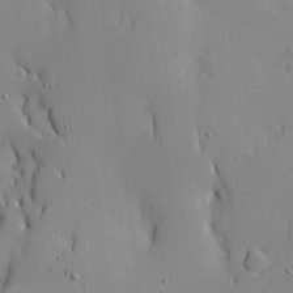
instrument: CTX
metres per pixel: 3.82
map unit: Ave
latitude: 12.0255
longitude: -101.2915
